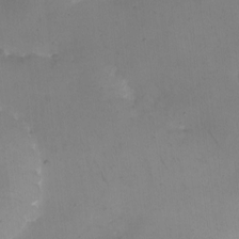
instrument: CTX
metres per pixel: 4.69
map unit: eHh
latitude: -9.7666
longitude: -65.5371
